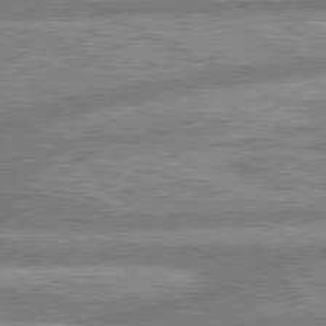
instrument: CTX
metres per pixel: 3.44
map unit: lApd
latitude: 80.4790
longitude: -167.4993
